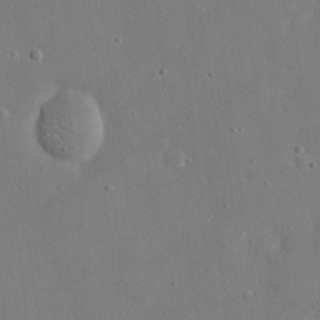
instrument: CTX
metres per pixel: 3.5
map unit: eHh
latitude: 17.1781
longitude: -71.1781
